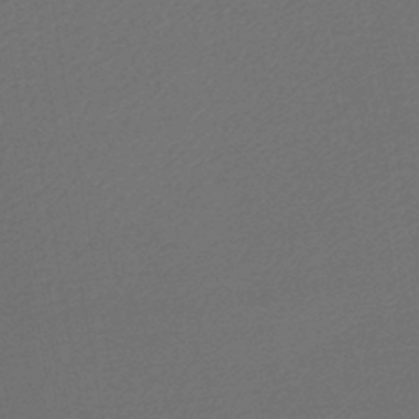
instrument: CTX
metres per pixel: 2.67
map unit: lHb
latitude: -45.8233
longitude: 57.1431
